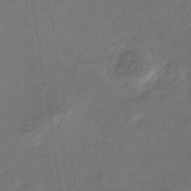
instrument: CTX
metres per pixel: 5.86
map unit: eHb
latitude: -33.2943
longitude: 73.3698
